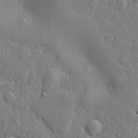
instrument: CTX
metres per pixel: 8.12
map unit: lHvf
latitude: 22.2900
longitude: 143.2564
